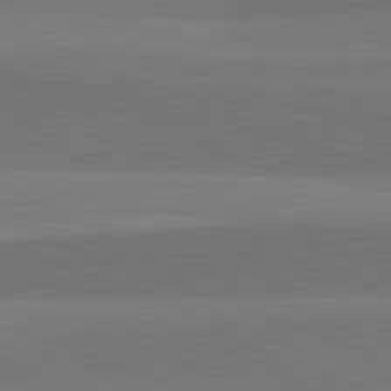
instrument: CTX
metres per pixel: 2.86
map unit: lApd
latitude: 82.2900
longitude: 149.4644
